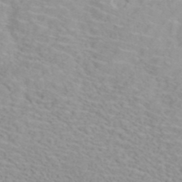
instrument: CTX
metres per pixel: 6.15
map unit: ANa
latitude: 40.4978
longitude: 28.6896
